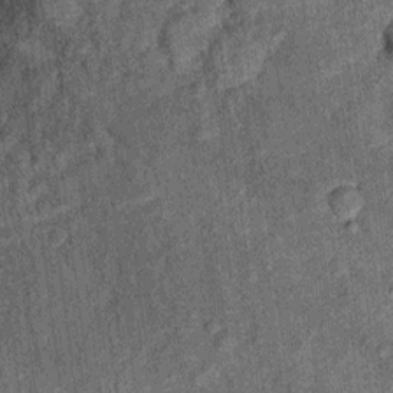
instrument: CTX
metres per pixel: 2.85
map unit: Ht
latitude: 9.6505
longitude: -38.7435
